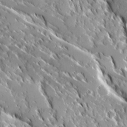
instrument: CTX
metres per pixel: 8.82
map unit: Ave
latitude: 16.7435
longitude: -130.2901
